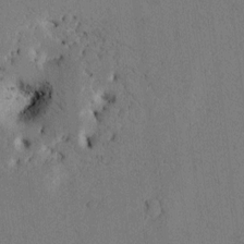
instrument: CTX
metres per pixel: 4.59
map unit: Htu
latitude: -2.6707
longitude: 169.0108
